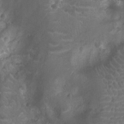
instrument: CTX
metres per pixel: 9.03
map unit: Nhu
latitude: -10.1984
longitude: -21.3860
